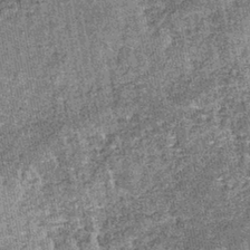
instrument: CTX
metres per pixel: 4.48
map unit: lHb
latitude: -38.4251
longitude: 64.8030
